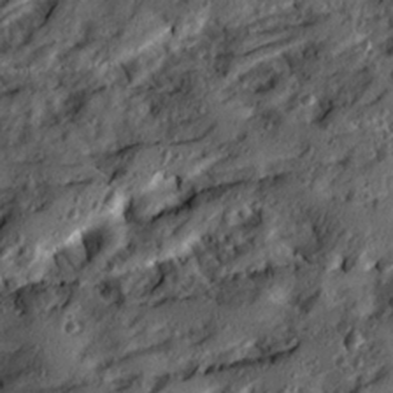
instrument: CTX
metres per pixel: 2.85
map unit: Ave
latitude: 20.9703
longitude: -129.6694
